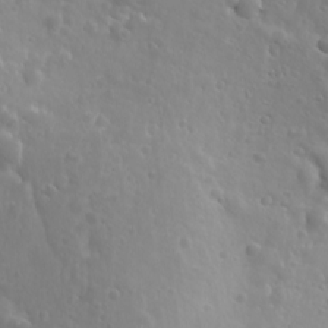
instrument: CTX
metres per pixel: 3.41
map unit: Ave
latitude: 17.9528
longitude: -133.4049
